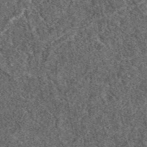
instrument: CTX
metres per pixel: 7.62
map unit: eAb
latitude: 38.1767
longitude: 110.1417
